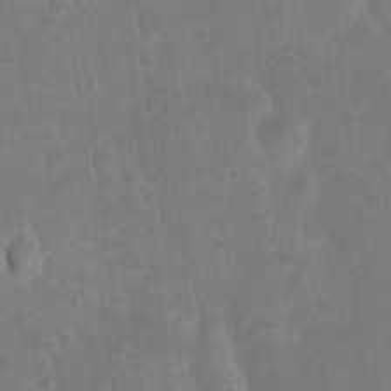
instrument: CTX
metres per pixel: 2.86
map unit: eHh
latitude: 21.7828
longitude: -63.2537
